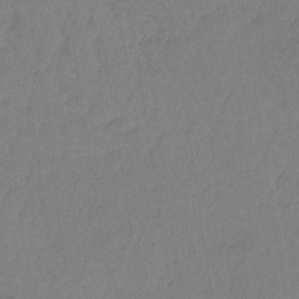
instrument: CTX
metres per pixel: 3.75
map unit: lHb
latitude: -35.0486
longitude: 64.0094
